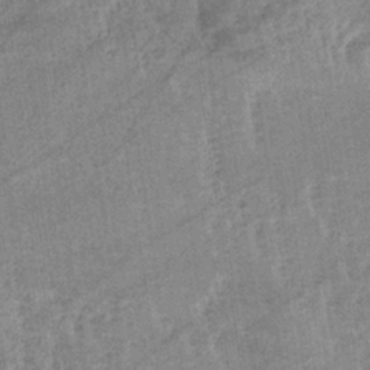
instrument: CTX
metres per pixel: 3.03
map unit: eHb
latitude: -33.8612
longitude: 70.6519
